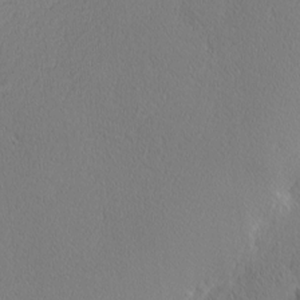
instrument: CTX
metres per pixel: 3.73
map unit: Nhu
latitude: 1.0269
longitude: -78.3845
